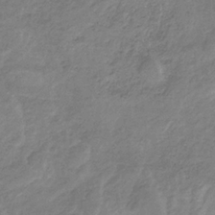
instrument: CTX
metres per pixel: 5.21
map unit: HNb
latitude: -33.0676
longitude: 59.6721
